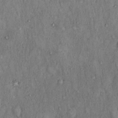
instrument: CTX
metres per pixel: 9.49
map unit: Hto
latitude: 15.4238
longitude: -61.0269
